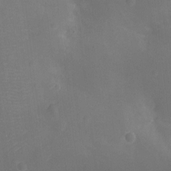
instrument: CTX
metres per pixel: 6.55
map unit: Ht
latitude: -11.1620
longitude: -22.9703
